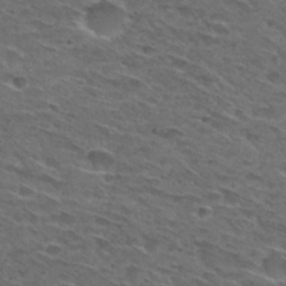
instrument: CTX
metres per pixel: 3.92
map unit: Hto
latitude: 30.1767
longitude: -47.6505
